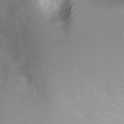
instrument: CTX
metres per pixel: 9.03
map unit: Ht
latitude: -0.6141
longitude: -20.6869
